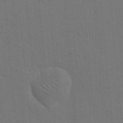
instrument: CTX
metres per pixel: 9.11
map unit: eHh
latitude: 19.6505
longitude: -63.9150
